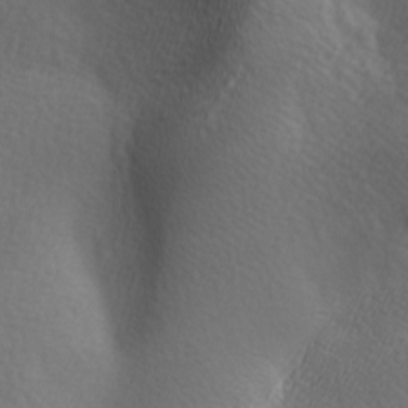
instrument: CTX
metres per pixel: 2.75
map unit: lAa
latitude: -6.3873
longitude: -122.1011
